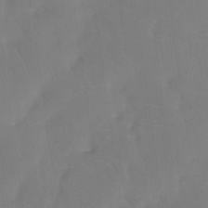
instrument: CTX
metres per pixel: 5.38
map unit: Htu
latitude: -13.7100
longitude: -46.3090
